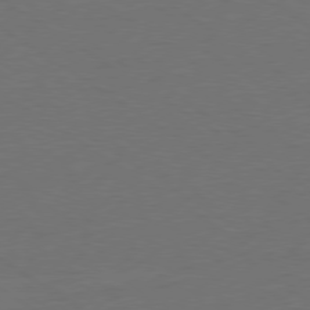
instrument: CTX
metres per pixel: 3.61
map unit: Ap
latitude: -79.6721
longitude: -52.8569
